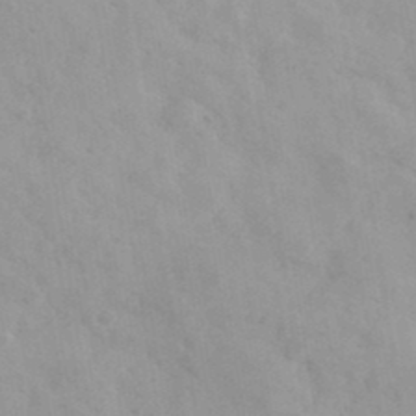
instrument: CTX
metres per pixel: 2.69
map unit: Ave
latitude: 39.2726
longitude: -107.3293
